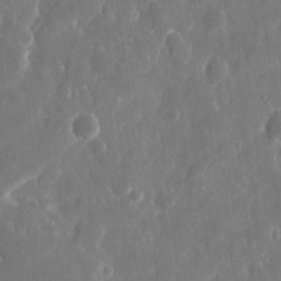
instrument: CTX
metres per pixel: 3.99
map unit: eHh
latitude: 11.2537
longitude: -71.2159
